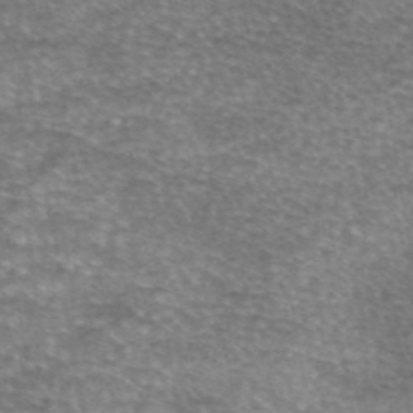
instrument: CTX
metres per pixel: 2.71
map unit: eAb
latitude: 45.4993
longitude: 103.4454
